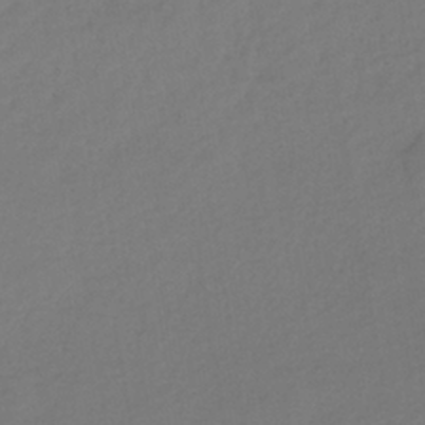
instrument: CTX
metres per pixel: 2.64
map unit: lHb
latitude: -37.9367
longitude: 70.6330
